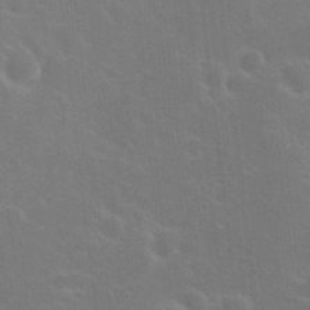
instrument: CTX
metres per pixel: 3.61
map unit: HNhu
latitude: 6.6868
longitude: 13.2754
